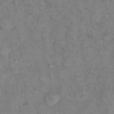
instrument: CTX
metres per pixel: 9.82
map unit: eHh
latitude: 14.8947
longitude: -65.0458
